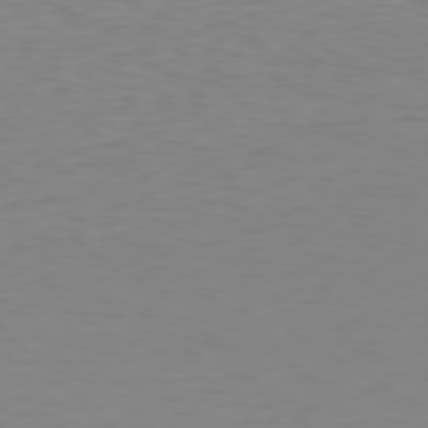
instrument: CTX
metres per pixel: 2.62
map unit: Hpe
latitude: 78.4979
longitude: -137.6127
